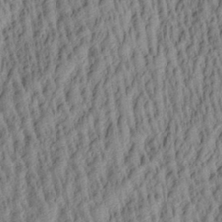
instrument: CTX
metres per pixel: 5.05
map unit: Aa
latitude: 29.3859
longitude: -137.6694
